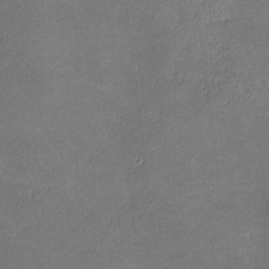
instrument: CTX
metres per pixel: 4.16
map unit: lHvf
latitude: -11.7100
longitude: -103.1403
